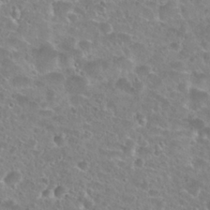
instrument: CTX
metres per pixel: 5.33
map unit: Hto
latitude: 27.3482
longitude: -50.9135
